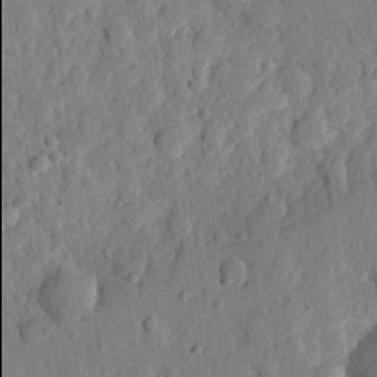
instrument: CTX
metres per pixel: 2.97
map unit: eHh
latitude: 27.3104
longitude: -77.9906
